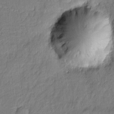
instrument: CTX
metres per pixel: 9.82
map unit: Nve
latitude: -8.6707
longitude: 175.3698
